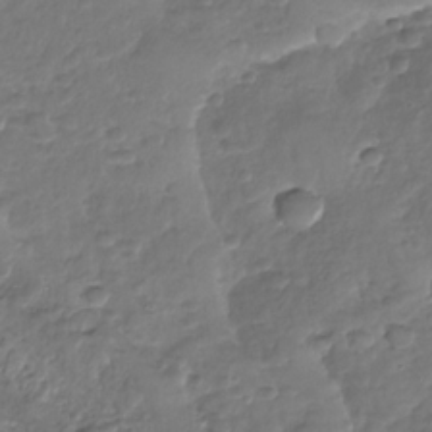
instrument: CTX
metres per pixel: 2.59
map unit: Nhu
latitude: -30.5385
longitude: -61.2915
